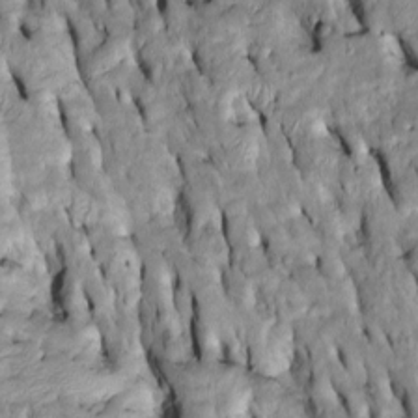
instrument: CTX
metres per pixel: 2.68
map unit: Htu
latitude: -6.9541
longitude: 144.2928
